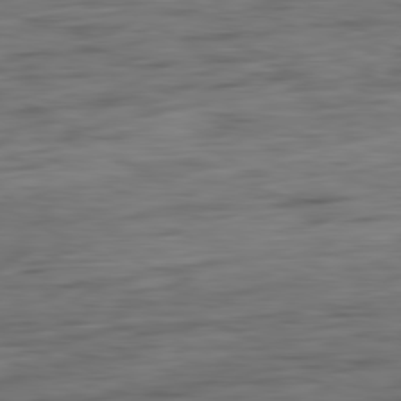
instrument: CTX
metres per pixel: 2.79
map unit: Ap
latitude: -81.4833
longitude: -77.9339
